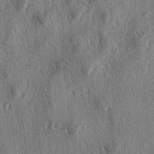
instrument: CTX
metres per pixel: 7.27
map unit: lAa
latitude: -5.1053
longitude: -126.1956
